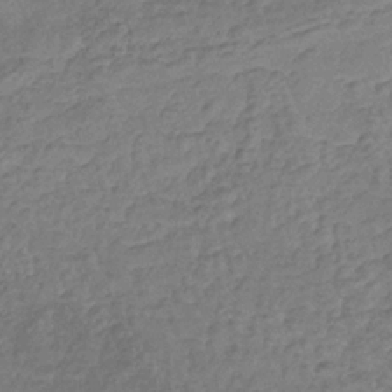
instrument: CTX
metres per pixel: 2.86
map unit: eHb
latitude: -32.1417
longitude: 73.3887
